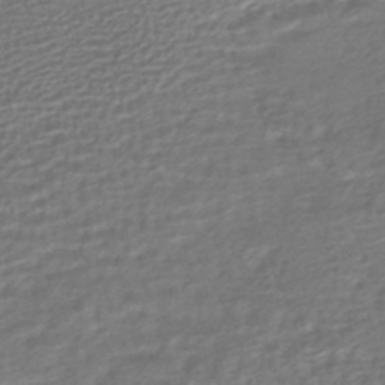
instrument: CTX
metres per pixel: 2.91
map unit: HNhu
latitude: -45.6344
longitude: 99.8611
